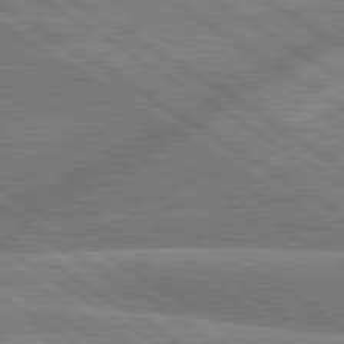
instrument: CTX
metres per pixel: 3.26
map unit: lApd
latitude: 79.6883
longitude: -158.1011
